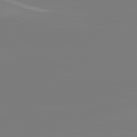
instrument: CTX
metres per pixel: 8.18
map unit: lApd
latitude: 81.7261
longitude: -159.8583
